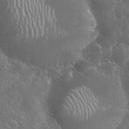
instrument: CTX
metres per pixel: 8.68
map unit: eHh
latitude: 34.5168
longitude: -61.2726
